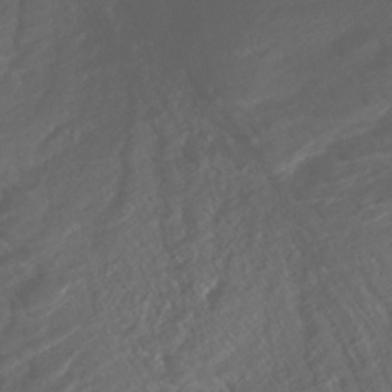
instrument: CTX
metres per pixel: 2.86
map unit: ANa
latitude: -41.8233
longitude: 108.5763
